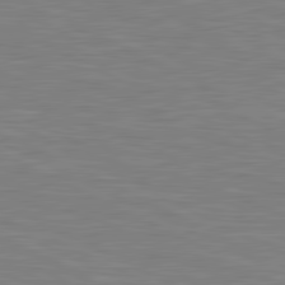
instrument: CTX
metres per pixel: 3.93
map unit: lApd
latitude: 81.1025
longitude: -169.7261
